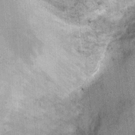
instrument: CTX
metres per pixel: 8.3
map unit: Ht
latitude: 9.1403
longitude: -38.0822
